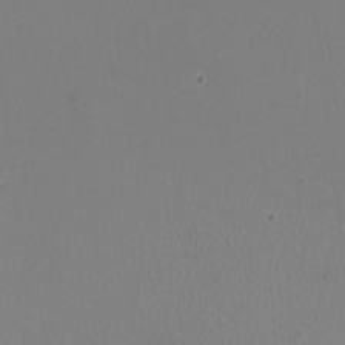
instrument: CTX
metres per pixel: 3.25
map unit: HNhu
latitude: -2.1227
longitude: -1.1214
